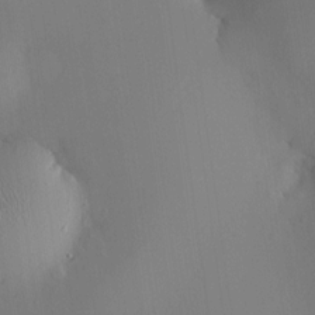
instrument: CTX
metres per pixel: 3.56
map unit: HNhu
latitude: 8.7435
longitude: 14.6141
